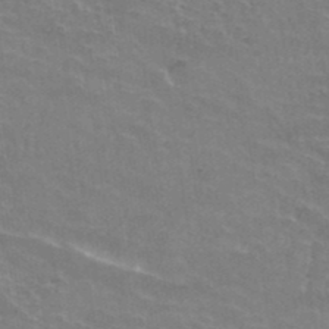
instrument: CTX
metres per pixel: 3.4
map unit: Hto
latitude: 37.1403
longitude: -41.6127
